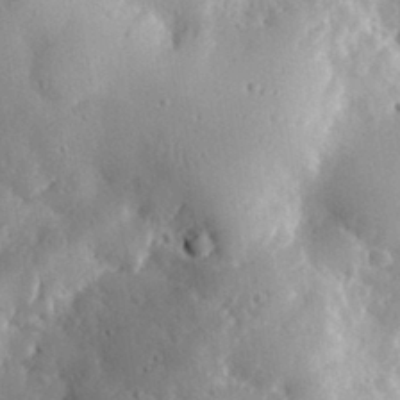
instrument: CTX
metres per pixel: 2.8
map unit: lHvf
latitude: 32.0633
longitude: -84.8191
